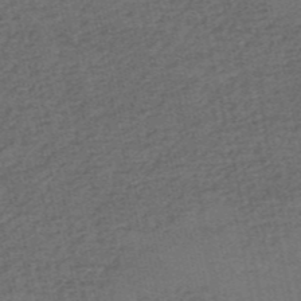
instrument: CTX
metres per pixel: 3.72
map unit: eHh
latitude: -54.8030
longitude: -89.7261
